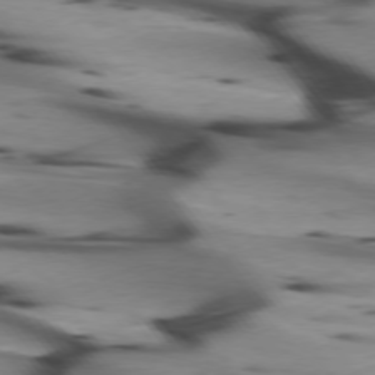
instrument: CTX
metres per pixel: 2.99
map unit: lApd
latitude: 75.2537
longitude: -65.3482
